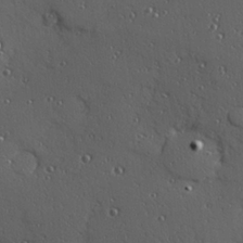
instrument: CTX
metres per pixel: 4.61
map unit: Hve
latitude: 24.6112
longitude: -96.5357
